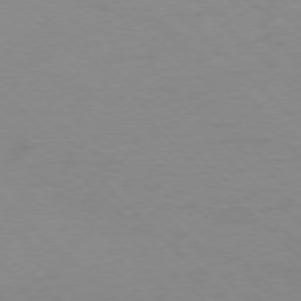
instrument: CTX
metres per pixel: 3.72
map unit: Ap
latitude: -77.3699
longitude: -84.9136
